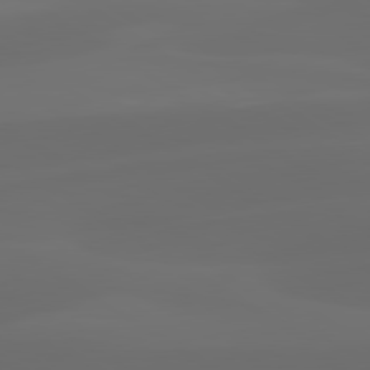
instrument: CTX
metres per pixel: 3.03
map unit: lApd
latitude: 80.2522
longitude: -90.7624
